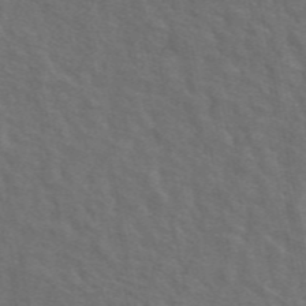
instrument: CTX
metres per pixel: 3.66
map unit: ANa
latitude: 48.6302
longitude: -77.6316
